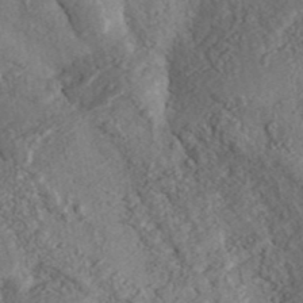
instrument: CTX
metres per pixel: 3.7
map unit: ANa
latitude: 41.3671
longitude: 51.9556
